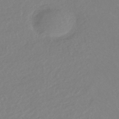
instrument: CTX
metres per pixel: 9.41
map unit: HNhu
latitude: -41.5777
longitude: 93.5588
